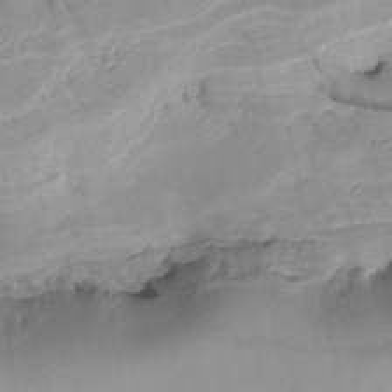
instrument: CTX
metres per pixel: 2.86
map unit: Nhu
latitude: -9.9367
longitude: -76.4412
